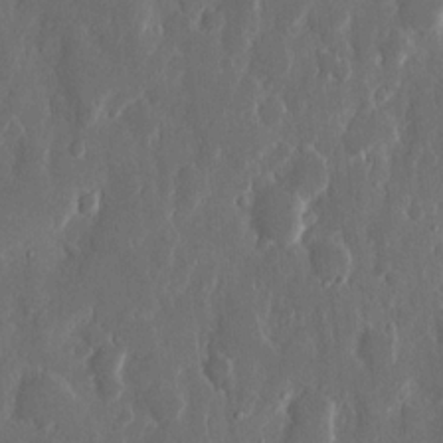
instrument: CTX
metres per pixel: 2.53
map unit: eHh
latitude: 11.9906
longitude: -71.1025
